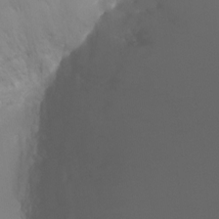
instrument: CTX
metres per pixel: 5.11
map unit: Ht
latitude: -2.9352
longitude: -27.1214
